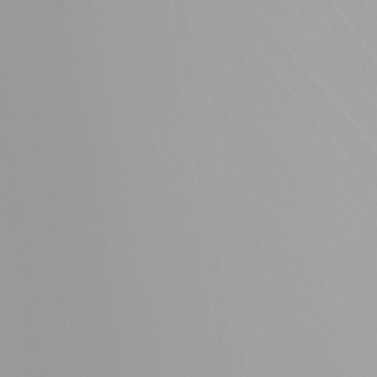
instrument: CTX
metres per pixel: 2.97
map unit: Nhu
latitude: -5.3509
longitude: -93.3859
